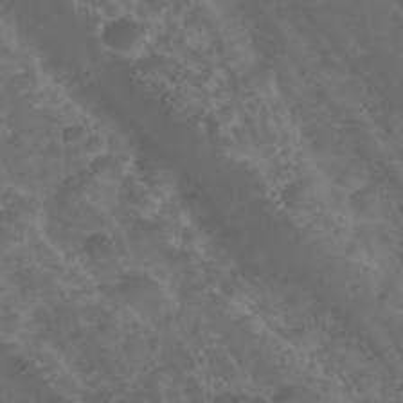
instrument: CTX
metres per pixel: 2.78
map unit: Nhu
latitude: 28.6679
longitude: -54.9891
